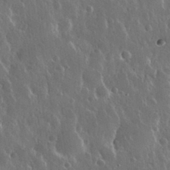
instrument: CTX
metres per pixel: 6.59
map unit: Nhu
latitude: 30.5357
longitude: -56.1955
